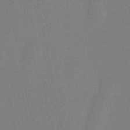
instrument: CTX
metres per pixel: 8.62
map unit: lHb
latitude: -49.3510
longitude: 71.6344
